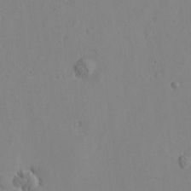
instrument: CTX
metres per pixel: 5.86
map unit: Htu
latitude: -1.5022
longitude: -177.1025
